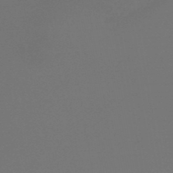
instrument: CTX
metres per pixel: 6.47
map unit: lHb
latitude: -47.5210
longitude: 65.8800
